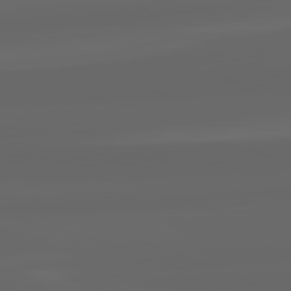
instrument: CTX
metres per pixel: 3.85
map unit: lApd
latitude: 82.3278
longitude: -169.3860
